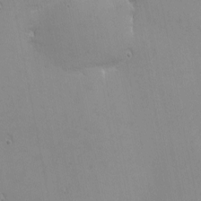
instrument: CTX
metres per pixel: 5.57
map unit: eHh
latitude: -2.3306
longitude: -81.1592
